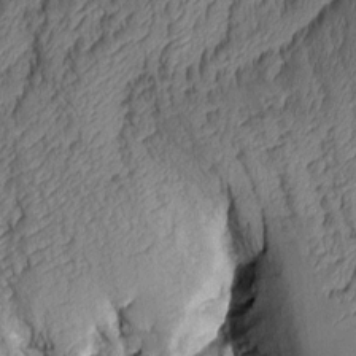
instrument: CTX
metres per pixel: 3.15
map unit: Aa
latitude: 8.5357
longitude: -128.9514
